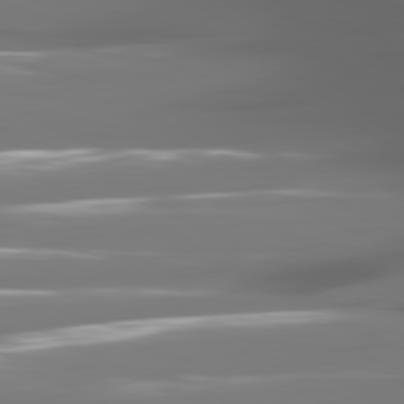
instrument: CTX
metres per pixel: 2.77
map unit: lApd
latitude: 81.1592
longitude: -140.3467
